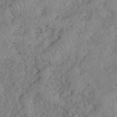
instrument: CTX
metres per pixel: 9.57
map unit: eHh
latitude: 39.0458
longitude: -56.0633
